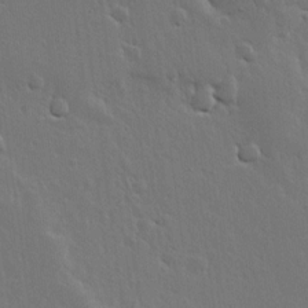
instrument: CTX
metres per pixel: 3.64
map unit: lHvf
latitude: 18.7624
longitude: -117.2159
